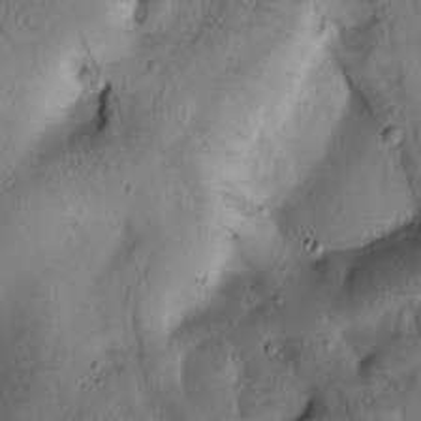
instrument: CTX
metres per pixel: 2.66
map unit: Htu
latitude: -1.1243
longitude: 170.7274
